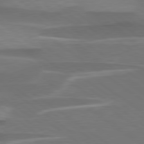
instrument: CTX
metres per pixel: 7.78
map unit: lApd
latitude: 79.2159
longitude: -94.7435
